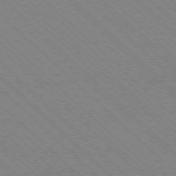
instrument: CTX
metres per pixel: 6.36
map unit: Ap
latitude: -77.6344
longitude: -66.1388
